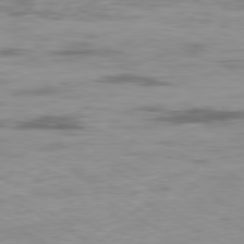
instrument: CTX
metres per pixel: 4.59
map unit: Ap
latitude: -80.1039
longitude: -73.4994
